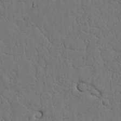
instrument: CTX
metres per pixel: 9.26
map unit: Nhu
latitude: 21.5182
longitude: -74.7435
